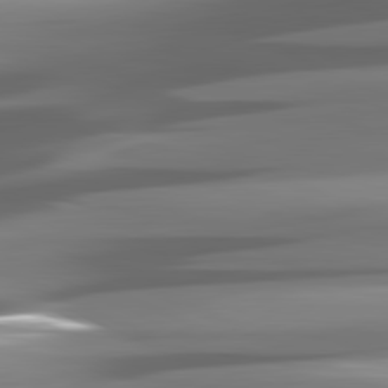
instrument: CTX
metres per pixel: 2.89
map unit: lApd
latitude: 81.6127
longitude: -145.6316
